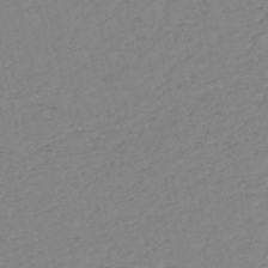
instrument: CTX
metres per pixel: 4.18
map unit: HNb
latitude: -53.5777
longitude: -38.9703
